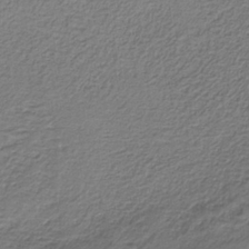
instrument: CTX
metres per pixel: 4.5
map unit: HNb
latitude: -35.3132
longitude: 58.0283
